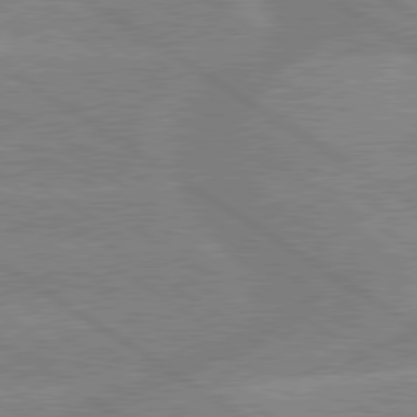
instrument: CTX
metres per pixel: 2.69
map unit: lApd
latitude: 79.5938
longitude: -132.6302
